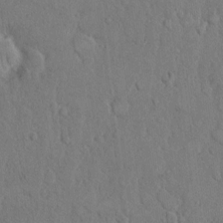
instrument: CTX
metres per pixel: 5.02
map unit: Hto
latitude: 8.9136
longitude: -60.7246
